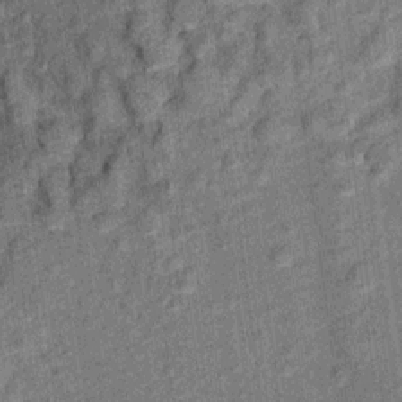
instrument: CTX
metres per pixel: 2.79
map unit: Ht
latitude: 9.7828
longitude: -38.7435
